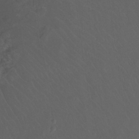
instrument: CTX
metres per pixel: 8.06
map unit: Ht
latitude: -12.0472
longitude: -44.1011
